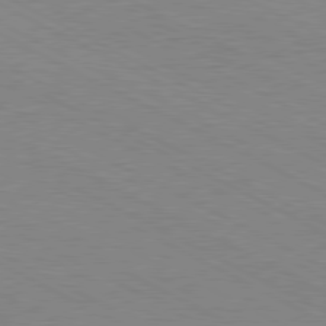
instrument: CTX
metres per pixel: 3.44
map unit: Hpe
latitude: -81.1998
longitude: 17.7667
